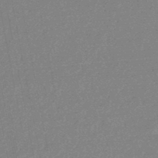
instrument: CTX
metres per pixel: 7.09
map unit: HNb
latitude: -48.0094
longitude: 57.4265
